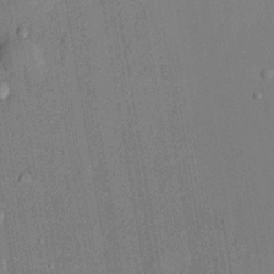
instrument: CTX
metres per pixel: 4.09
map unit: lHvf
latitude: 21.4805
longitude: 144.8975
